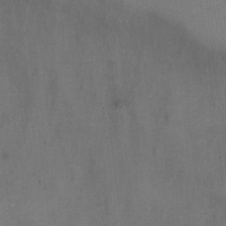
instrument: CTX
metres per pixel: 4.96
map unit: Ht
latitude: 4.8380
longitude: -37.0837
